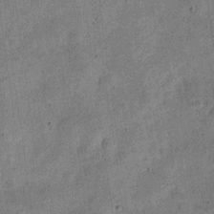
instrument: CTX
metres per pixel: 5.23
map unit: Nve
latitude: -23.7100
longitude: 106.6330
